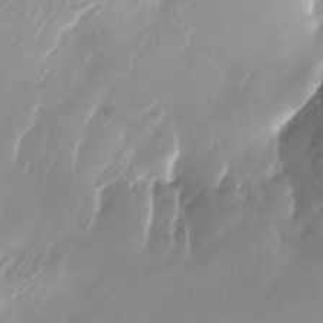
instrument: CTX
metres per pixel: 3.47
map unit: Nhu
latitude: -23.1809
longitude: -71.7638
